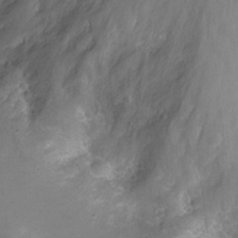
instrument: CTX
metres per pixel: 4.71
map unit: Ht
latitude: -2.7085
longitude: -29.8961
